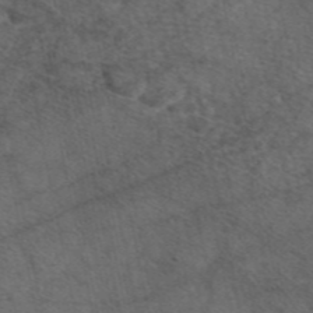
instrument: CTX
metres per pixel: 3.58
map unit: eAb
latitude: 47.5371
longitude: 111.5399
